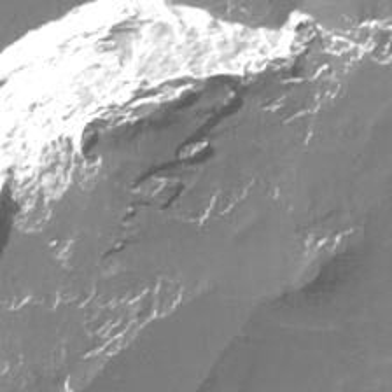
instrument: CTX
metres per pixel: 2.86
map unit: Htu
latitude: -12.4251
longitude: -45.4048
